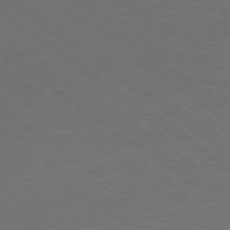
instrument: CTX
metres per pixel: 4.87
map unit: Ap
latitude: -79.5210
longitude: -54.0822
